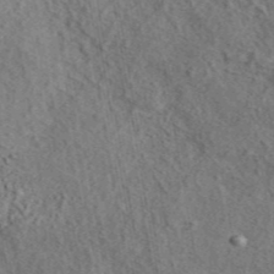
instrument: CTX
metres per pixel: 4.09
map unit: eAb
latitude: 43.4238
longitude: 115.8422
